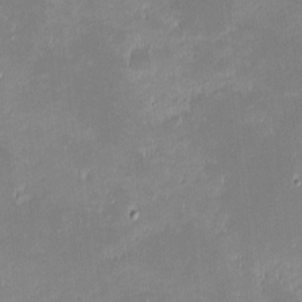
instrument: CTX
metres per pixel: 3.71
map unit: eHh
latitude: -2.3495
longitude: -84.5168
